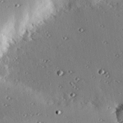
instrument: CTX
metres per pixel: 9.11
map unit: eHh
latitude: 23.3293
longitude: -90.3656
